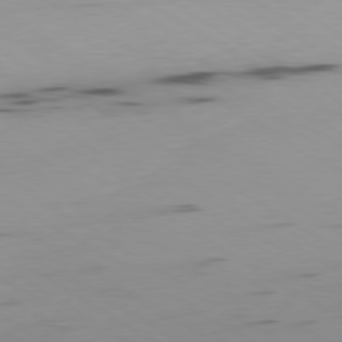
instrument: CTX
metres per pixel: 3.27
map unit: Ap
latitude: -80.3684
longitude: -61.9339
